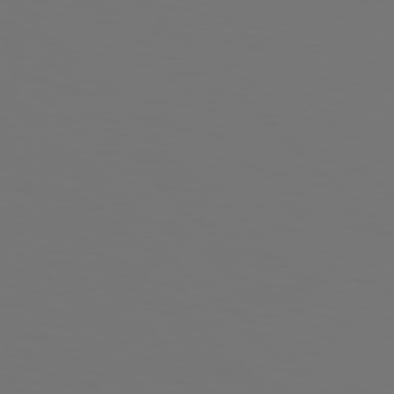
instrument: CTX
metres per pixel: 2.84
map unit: Hpe
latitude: 77.8394
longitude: -166.8758
